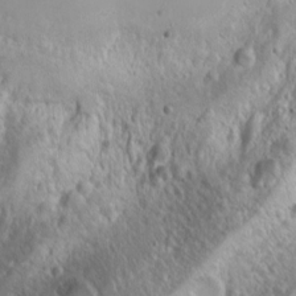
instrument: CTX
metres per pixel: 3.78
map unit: Nhu
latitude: -4.4629
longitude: -86.3845
